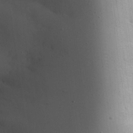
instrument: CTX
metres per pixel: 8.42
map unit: Aa
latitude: 25.5182
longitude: -127.9528
